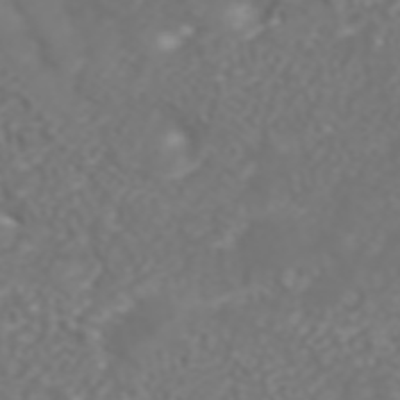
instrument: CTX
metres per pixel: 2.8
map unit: ANa
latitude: 42.2901
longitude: 34.4818
